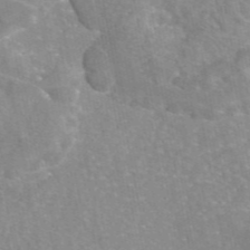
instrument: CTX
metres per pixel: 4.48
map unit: eAb
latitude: 45.6316
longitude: 105.6533
